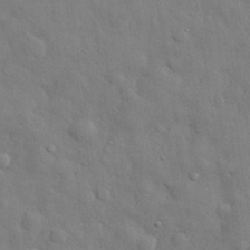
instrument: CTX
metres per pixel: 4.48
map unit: eHh
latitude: 29.2537
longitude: -75.9150
